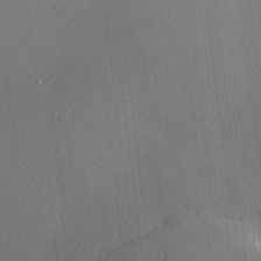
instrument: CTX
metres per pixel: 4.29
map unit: Nhu
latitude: 0.1389
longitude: -78.5735
